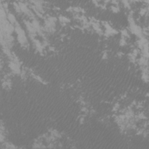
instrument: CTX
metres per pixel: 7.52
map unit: Htu
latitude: -11.2565
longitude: -73.0836
